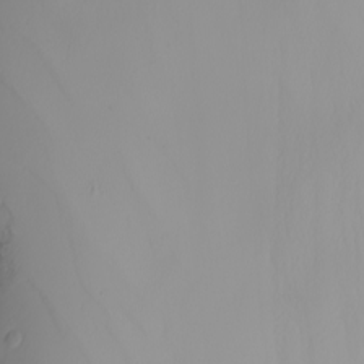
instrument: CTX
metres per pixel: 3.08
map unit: Nhu
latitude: -5.7477
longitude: -94.6302
